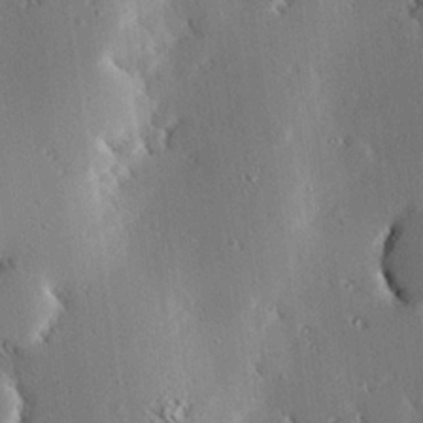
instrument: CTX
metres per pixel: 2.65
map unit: eHh
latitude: 22.7813
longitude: -90.5735
